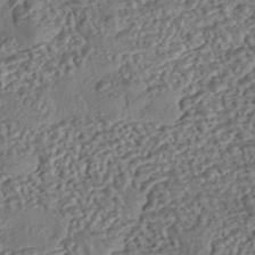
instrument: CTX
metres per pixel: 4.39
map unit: eHh
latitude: -43.1242
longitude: 121.4643
